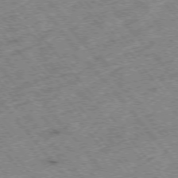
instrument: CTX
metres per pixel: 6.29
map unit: Hpe
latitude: -75.5966
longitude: -17.9339
